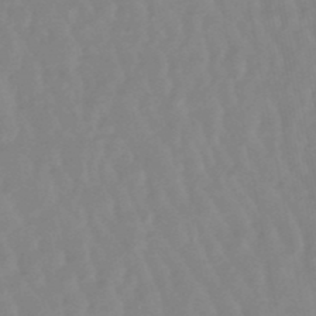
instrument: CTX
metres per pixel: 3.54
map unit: lHb
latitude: -48.5196
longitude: 78.4440
